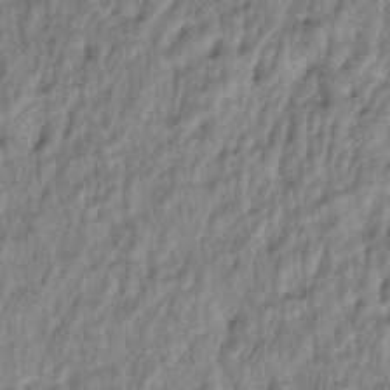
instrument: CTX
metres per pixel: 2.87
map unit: lAa
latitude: -5.3320
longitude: -125.4426
